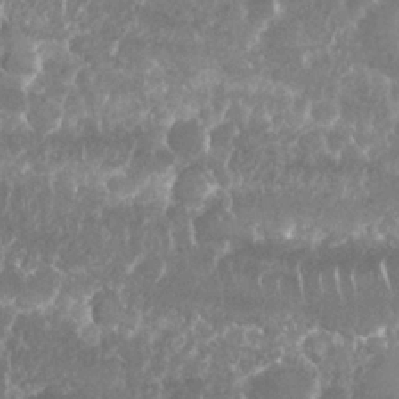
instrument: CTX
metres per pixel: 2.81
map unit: Nhu
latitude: 25.6127
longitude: -60.9702
